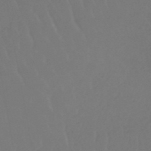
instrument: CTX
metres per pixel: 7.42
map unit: lHb
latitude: -45.8422
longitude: 66.4440
